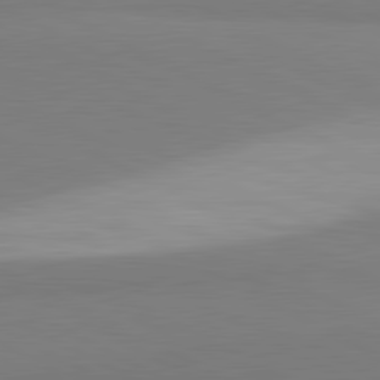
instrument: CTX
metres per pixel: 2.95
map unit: lApd
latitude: 81.4237
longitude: 158.9163
